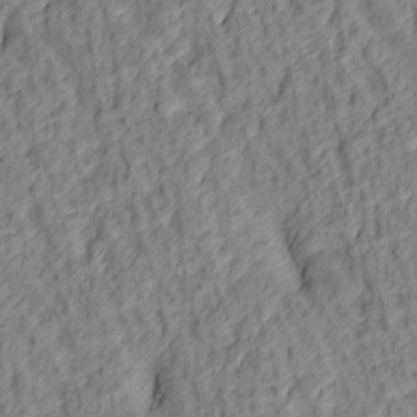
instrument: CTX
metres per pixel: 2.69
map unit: lAa
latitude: 4.8191
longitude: -116.1011
